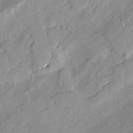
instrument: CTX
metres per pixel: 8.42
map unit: lAvf
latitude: -1.5022
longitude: -107.2915
